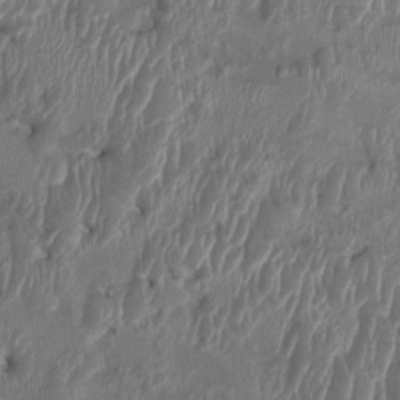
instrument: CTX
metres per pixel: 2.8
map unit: HNhu
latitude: 3.5560
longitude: -6.0255
